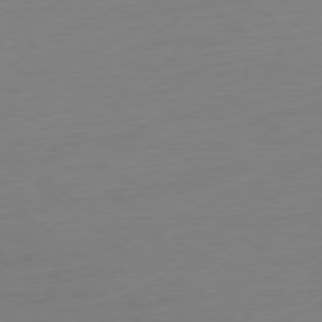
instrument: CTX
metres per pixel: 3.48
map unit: Ap
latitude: -78.2739
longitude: -76.4223
